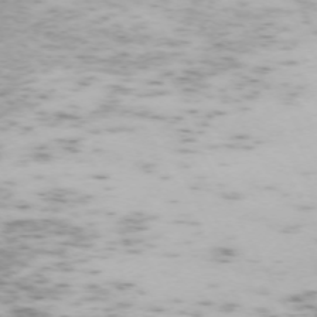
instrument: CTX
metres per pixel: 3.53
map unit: Hpe
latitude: -71.5399
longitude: 8.1417
